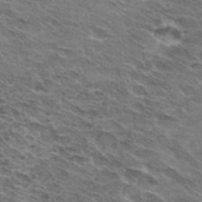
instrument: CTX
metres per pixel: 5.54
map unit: Hto
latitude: 32.1956
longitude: -44.3845
